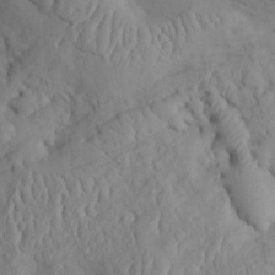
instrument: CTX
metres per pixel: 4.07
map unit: Htu
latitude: 2.3278
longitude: 148.3118
